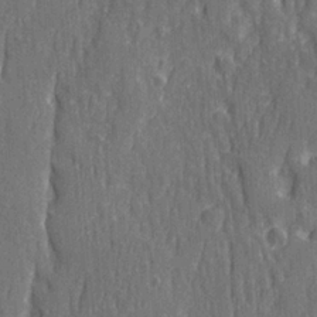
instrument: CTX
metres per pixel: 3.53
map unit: Ave
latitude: 22.7435
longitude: -133.9906
